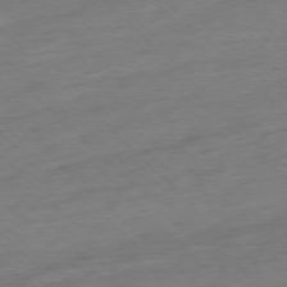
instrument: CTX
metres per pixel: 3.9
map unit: Ap
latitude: -77.5966
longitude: -98.5923
